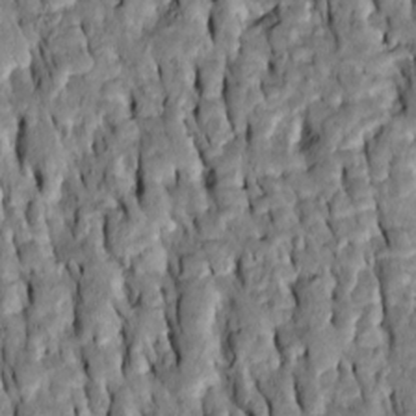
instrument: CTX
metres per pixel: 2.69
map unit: Htu
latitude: -7.2754
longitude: 144.5763
